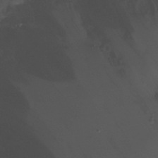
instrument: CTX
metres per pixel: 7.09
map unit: Ht
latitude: -6.6518
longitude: -19.4615
